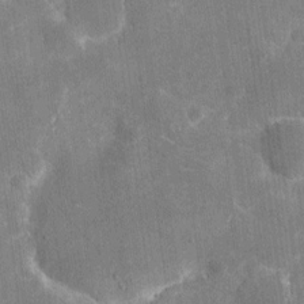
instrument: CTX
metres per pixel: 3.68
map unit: eHh
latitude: 5.2726
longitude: -67.6127
